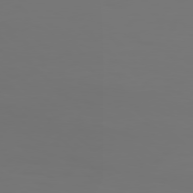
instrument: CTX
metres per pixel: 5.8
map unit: Hpe
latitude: 76.9324
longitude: -134.9136
